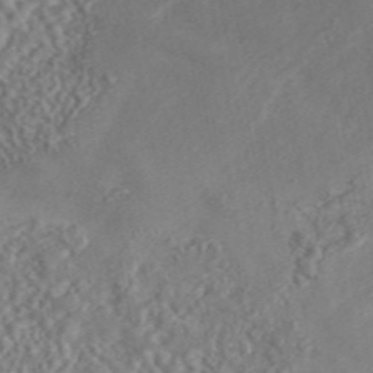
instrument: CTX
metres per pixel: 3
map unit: ANa
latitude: 45.3859
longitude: 27.2942
